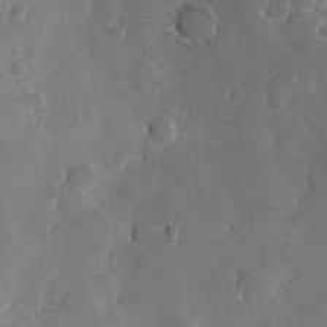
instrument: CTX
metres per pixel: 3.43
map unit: Hve
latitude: 24.0444
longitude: 146.5762
